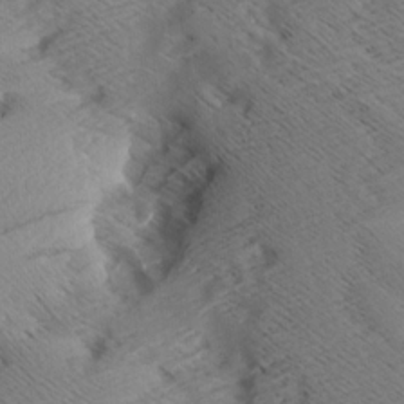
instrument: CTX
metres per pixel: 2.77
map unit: Aa
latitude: 7.9906
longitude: -140.2711
